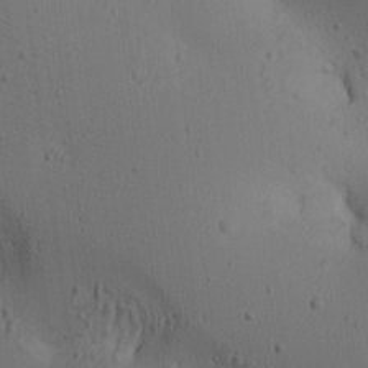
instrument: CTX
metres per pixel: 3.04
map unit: lAa
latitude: 6.4223
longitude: -114.3278
